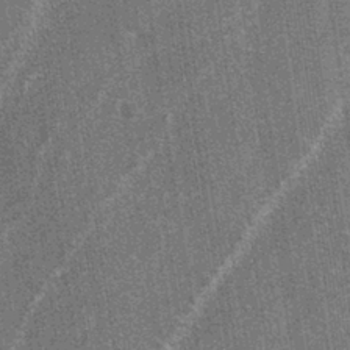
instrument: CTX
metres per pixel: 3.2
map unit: lAa
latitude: -3.8422
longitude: -129.2726
